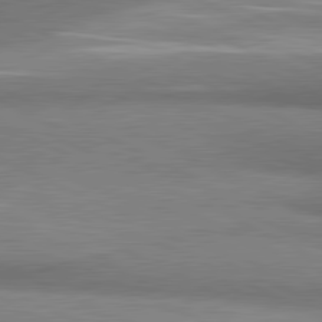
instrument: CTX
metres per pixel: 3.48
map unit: lApd
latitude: 81.1592
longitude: 164.4818
